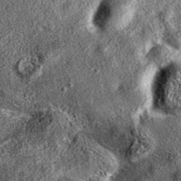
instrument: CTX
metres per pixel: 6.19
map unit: eAb
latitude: 37.6316
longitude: 109.4454
